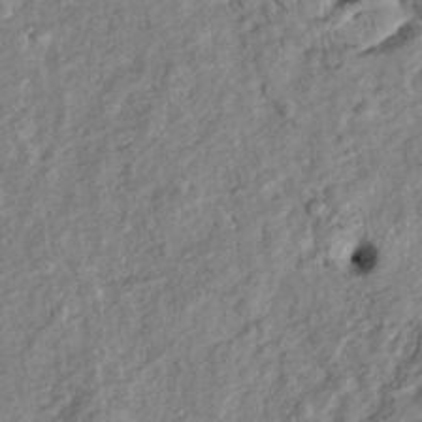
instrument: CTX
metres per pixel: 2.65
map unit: Htu
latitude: -5.3509
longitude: 154.8597
